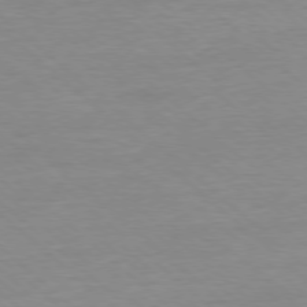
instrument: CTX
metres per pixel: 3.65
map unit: Ap
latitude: -78.2172
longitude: -97.6883
